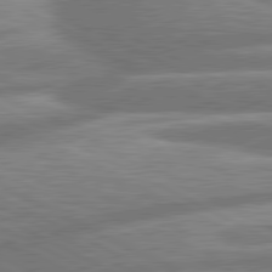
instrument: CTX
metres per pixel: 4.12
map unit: lApd
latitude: 80.8002
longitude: -167.2537
